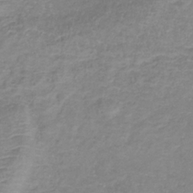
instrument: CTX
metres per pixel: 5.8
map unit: lHb
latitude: -36.5195
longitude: 72.7274
